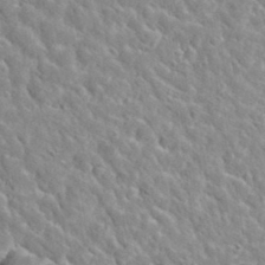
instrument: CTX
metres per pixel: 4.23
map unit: Hto
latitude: 35.6882
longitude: -49.7072
